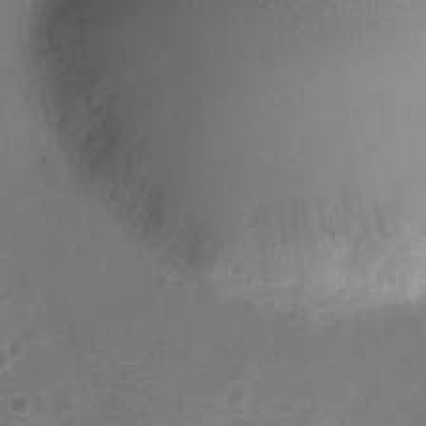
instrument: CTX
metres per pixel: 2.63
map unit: Ht
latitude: -10.9920
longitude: -21.1781
